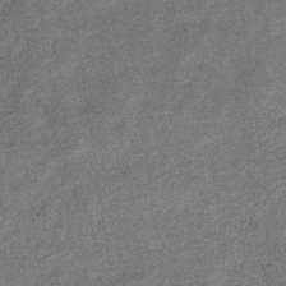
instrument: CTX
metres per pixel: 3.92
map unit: eHb
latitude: -34.7841
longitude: 78.4818
